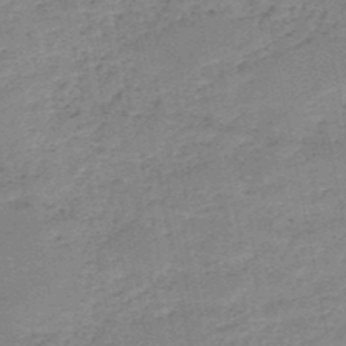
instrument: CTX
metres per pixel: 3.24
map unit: HNb
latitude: -50.3495
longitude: -40.6868
